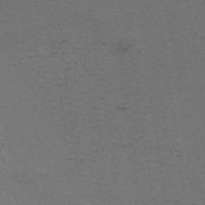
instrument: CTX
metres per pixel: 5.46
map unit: ANa
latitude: 38.7057
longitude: 23.0298
